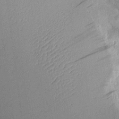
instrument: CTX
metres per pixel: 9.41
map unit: Aa
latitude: 10.9136
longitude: -128.2144
